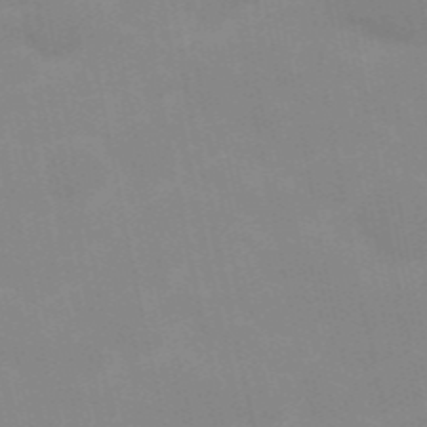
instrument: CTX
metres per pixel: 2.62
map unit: Hve
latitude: 30.8191
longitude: 150.2550
